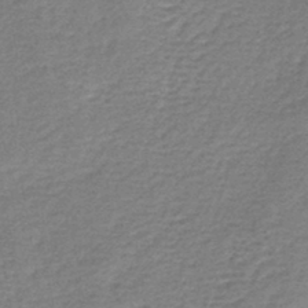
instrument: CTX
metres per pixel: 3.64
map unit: lHb
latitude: -43.1809
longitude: 78.3117
